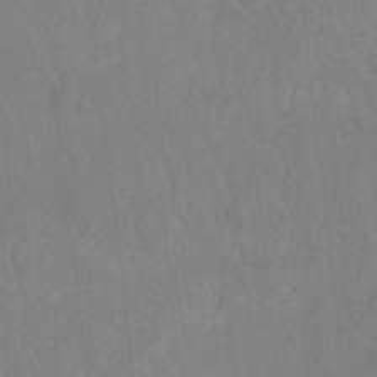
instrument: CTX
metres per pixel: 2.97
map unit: Hto
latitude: -8.1606
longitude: -46.7624
